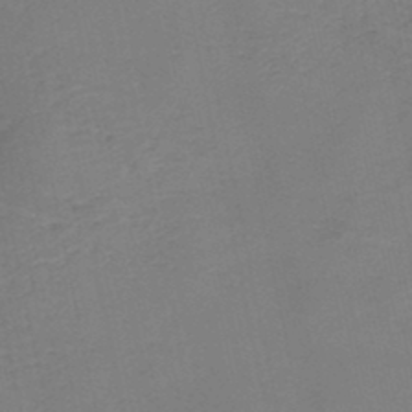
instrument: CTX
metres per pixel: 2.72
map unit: HNb
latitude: -45.6722
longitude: -47.2537
